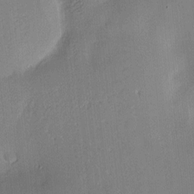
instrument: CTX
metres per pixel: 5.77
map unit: Hve
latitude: -10.0094
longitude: 175.2753
